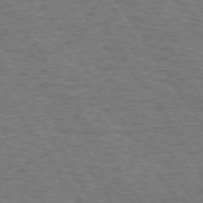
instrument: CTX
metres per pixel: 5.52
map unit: Hpe
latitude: 73.5560
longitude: -124.0822
